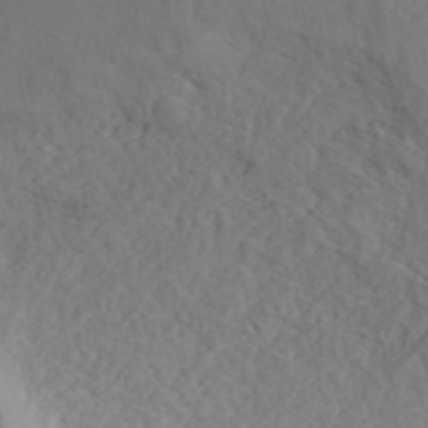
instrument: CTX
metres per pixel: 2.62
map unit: ANa
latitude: 41.9339
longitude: 54.4440
